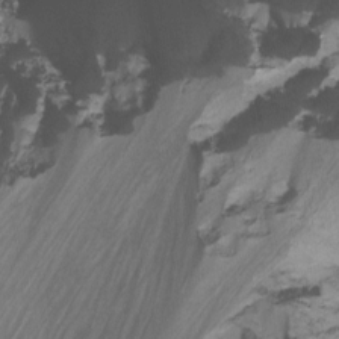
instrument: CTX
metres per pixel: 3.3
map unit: Nhu
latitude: -7.1053
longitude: -50.3656
